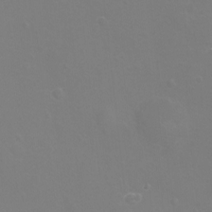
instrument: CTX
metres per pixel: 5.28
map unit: eHh
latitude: -12.1606
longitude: -60.1011
